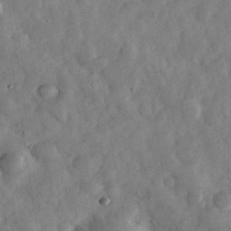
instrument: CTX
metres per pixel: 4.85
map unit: eHh
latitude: 34.3656
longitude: -69.5371
